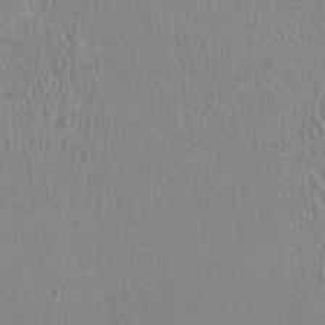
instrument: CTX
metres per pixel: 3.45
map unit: HNhu
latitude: -1.4077
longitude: 2.2739
